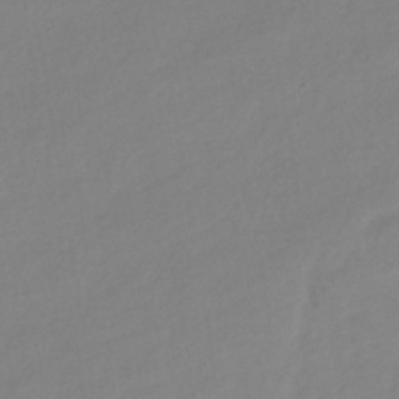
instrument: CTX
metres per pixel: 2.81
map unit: HNhu
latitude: -41.8611
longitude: 95.8044
